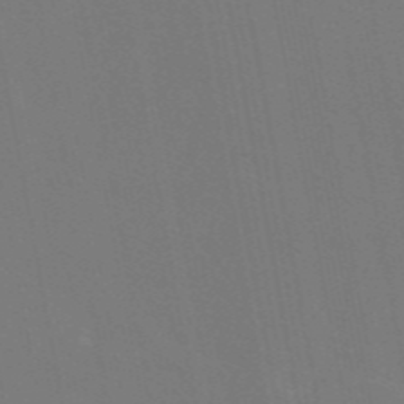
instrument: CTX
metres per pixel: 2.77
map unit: eAb
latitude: 46.7813
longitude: 121.4076
